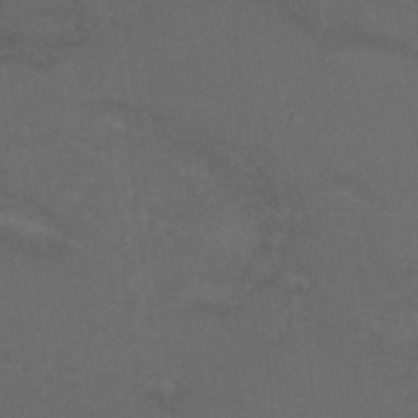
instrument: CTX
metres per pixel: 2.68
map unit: Hto
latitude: 6.4034
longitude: -35.2537
